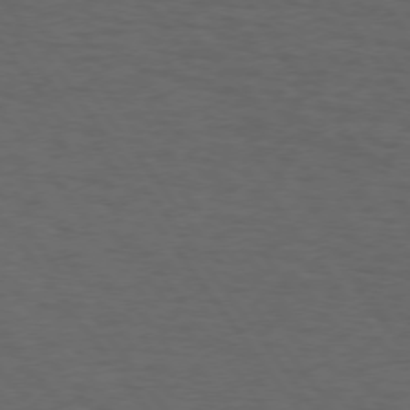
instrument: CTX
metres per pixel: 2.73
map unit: Hpe
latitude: 73.9151
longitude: -131.2159
